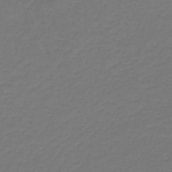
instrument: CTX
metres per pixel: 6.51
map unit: lHb
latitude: -43.0675
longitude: 62.6896
